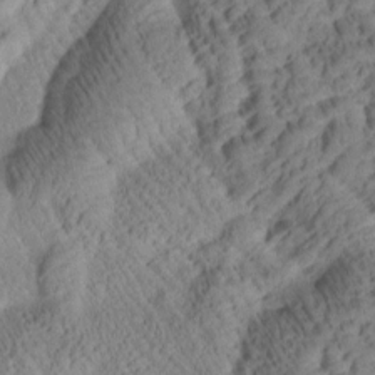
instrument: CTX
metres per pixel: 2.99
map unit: Htu
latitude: 1.1781
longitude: 175.5210
